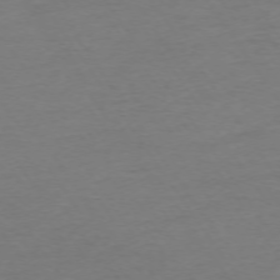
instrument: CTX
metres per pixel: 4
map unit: Ap
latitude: -74.2173
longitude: -85.5560
